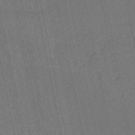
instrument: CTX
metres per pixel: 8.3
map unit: HNb
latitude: -52.4818
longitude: -48.9703
